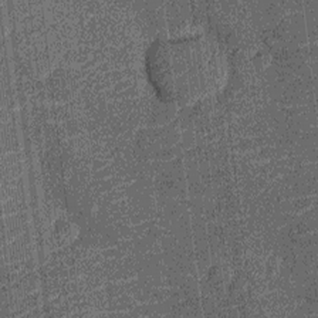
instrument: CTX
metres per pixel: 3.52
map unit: Nhu
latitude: -14.1606
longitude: -23.8772
